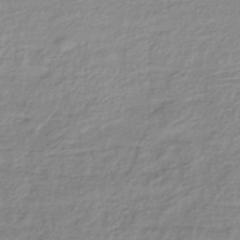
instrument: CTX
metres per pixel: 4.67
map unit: lHb
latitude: -40.9542
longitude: 70.2173
